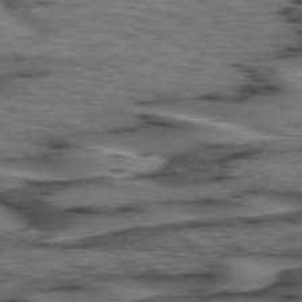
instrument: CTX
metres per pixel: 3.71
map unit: lApd
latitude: 74.3656
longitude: -71.1214
